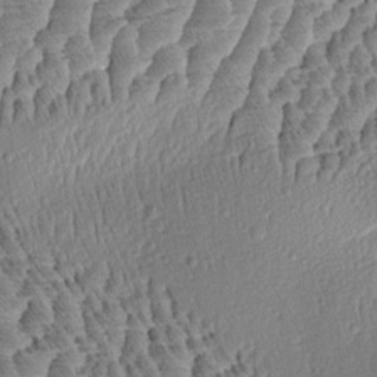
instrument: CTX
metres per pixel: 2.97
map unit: Aa
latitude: 8.1767
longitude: -133.2348
